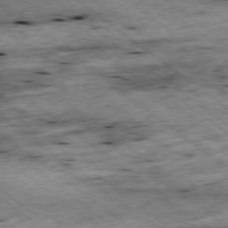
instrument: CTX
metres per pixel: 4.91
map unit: Ap
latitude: -79.0297
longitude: -51.0458
